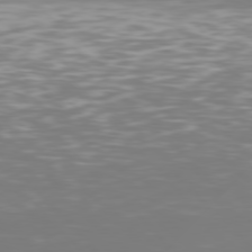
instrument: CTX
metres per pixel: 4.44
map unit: Hpe
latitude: 76.9891
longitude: -170.4601
